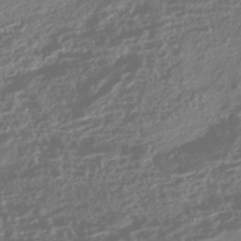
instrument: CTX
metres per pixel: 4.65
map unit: HNhu
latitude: -42.8974
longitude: 104.1605
